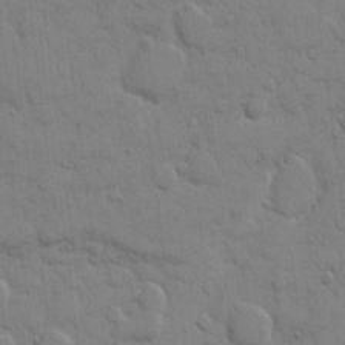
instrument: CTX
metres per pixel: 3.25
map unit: eHh
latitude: 9.5371
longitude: -67.0458
